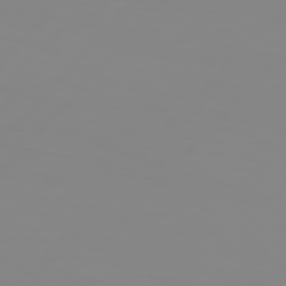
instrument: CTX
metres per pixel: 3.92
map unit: Hpe
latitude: 77.2159
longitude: -139.7827
